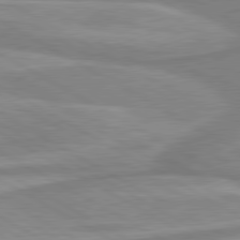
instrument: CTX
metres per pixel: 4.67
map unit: lApd
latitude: 80.4601
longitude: -173.2159
